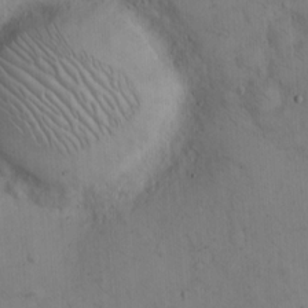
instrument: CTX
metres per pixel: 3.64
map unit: Hto
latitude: 13.8583
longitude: -59.4238
